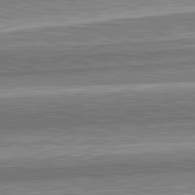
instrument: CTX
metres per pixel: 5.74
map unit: lApd
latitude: 82.7813
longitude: 166.7085
